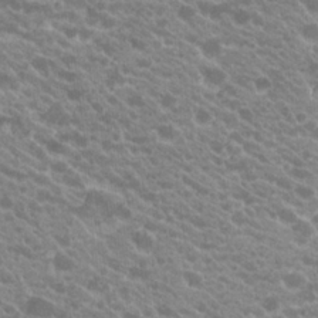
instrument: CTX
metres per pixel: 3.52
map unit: Hto
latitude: 20.1578
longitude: -35.3670
